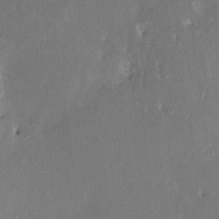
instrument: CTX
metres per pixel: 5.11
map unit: HNhu
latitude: 7.0647
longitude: 3.1620
